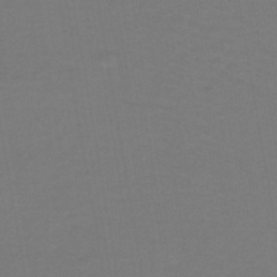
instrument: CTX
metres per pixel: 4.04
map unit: lHb
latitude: -42.6140
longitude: 53.6910
